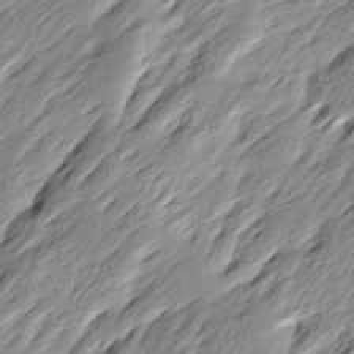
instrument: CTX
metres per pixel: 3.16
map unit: Ave
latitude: 15.2915
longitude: -136.0444
